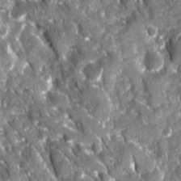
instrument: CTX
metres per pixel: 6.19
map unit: Ave
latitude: 16.0444
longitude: -131.4616
